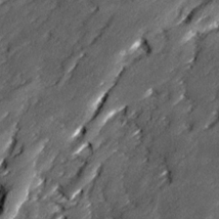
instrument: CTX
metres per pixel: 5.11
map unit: Ave
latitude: 16.5168
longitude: -136.9514
